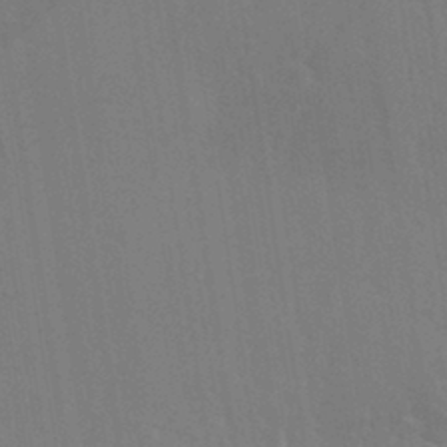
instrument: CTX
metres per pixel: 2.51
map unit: eHh
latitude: 33.1025
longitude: -132.3278
